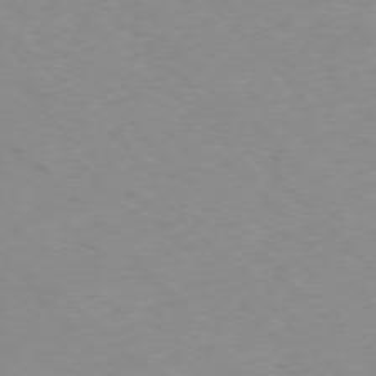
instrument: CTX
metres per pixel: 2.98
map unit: Ap
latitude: -76.8219
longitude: -65.5371
